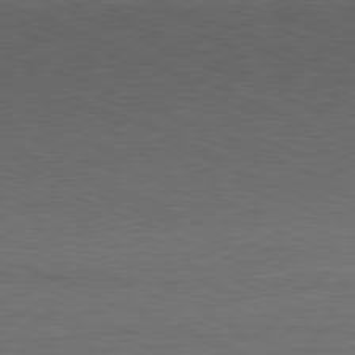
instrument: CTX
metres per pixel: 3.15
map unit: Ap
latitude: -81.8800
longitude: -84.2523
